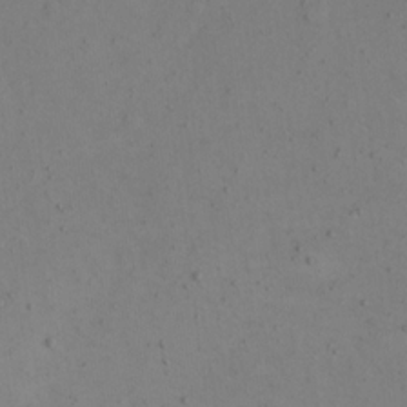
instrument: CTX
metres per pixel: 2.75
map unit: eHh
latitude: 16.0255
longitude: -67.6505
